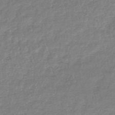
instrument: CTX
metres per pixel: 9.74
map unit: lHb
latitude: -41.5210
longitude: 70.7085
